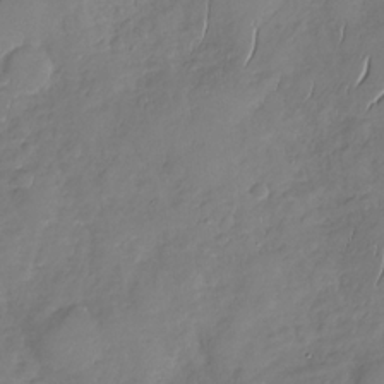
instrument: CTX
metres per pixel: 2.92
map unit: Nhu
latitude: -31.5021
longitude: -61.4048
